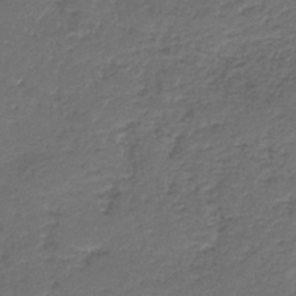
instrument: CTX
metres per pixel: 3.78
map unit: HNb
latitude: -43.8422
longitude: 50.5952
